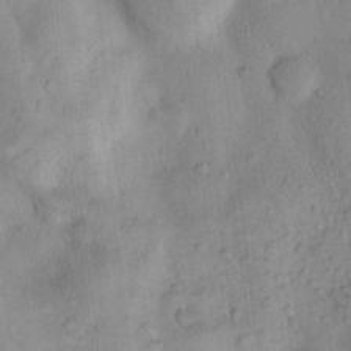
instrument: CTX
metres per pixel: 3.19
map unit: Nhu
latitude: 7.9528
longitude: -24.1011
